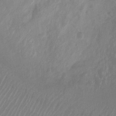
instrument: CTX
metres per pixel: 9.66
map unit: Ht
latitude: 2.5545
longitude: -26.0822
